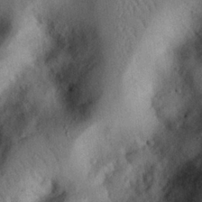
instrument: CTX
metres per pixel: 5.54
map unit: eHh
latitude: 25.6504
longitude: -75.9906
